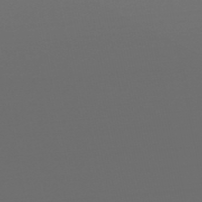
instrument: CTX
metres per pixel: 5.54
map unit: lHb
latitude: -47.9367
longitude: 63.1242
